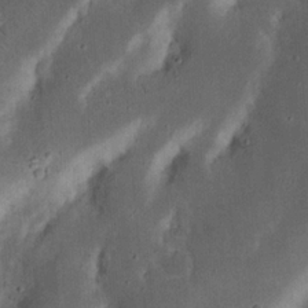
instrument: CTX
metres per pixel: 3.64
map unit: Nhu
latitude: 18.7246
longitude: -74.6302
